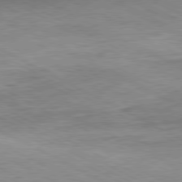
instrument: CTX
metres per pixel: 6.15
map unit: Ap
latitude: -81.2187
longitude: -73.4805
